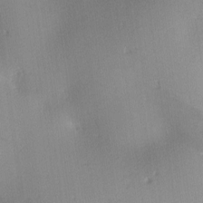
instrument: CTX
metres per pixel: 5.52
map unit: lAa
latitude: -10.5952
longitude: -124.8758
